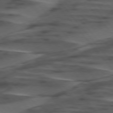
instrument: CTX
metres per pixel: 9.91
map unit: lApd
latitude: 75.3104
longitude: -69.8017
